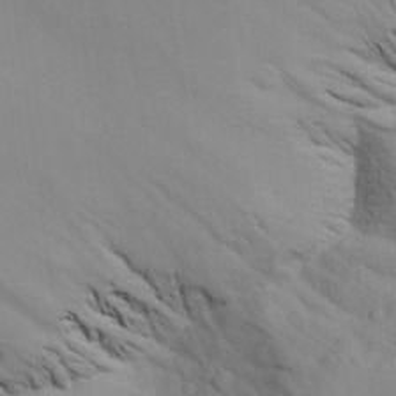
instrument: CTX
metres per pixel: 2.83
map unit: Aa
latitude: 25.3292
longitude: -131.8584
